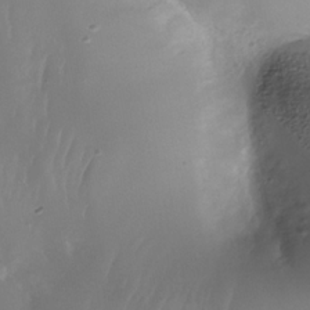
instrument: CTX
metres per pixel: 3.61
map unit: Nhe
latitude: -35.4832
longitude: -130.9325
